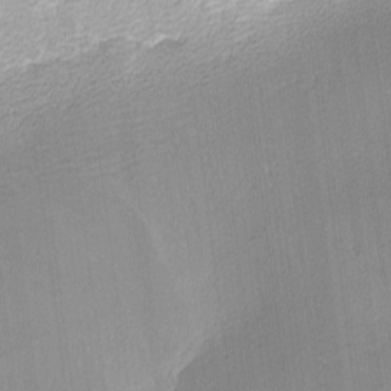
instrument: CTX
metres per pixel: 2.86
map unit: lHvf
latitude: -12.9164
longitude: -102.8191
